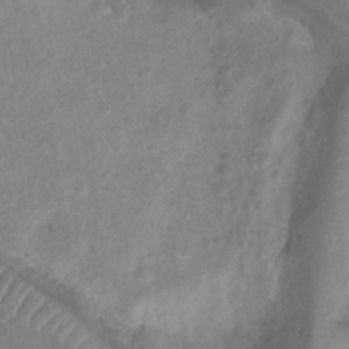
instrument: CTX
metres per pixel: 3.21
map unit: Htu
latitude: 3.1403
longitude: -21.7828
